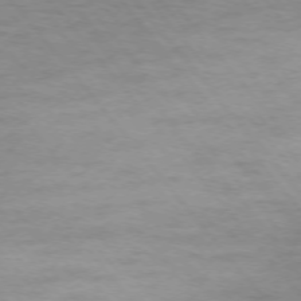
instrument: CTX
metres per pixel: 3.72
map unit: Ap
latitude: -76.1606
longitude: -84.8380
